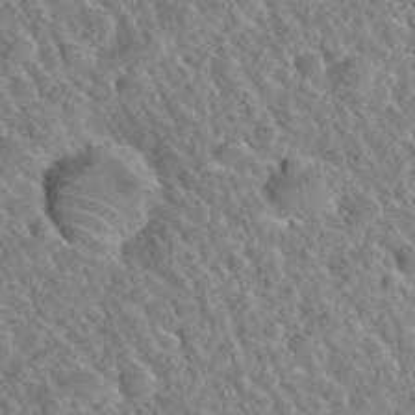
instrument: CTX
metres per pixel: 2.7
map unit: Hto
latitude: 35.6694
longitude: -49.3860
